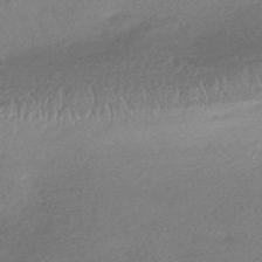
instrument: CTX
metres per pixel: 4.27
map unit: HNhu
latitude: -44.3873
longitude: 92.7085
